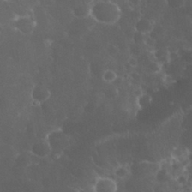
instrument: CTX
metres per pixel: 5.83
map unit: eHh
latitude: 32.1767
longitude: -63.2537
